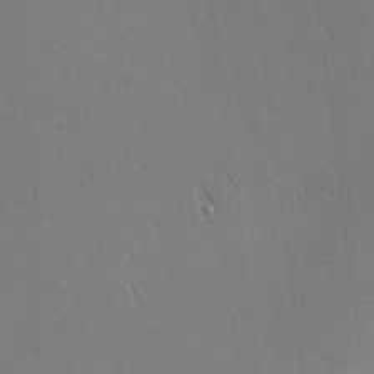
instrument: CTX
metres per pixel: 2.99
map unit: Nhu
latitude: 1.6882
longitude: -78.3279
